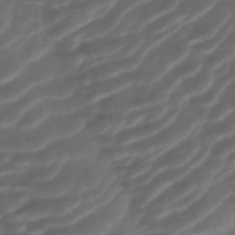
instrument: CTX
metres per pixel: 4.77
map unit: ANa
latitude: -40.8786
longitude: 103.0109
